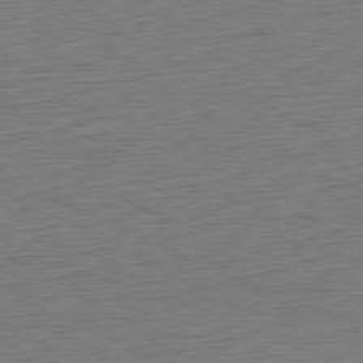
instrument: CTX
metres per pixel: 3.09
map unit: Ap
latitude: -81.4644
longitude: -59.7639
